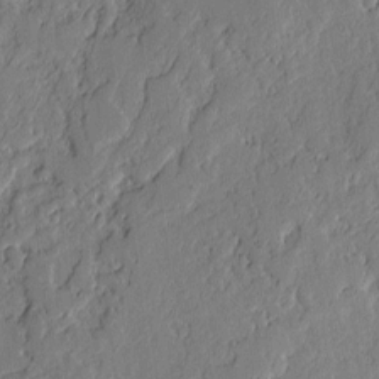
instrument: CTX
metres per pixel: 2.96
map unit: lAvf
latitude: -1.8423
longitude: -107.0458
